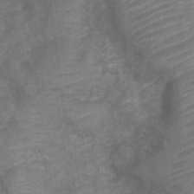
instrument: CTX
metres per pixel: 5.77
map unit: Nve
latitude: -18.2550
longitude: 106.9353
